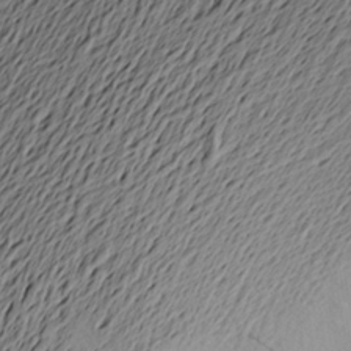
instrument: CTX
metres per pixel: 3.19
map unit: Aa
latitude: 22.2145
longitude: -148.9703
